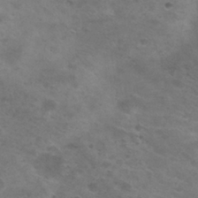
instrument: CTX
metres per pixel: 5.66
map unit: Nhu
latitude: 29.4804
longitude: -47.4049
